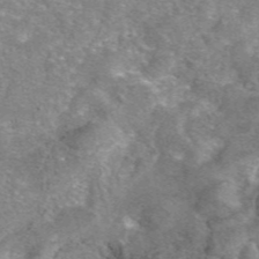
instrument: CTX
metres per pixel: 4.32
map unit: eAb
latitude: 46.6113
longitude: 103.2565
